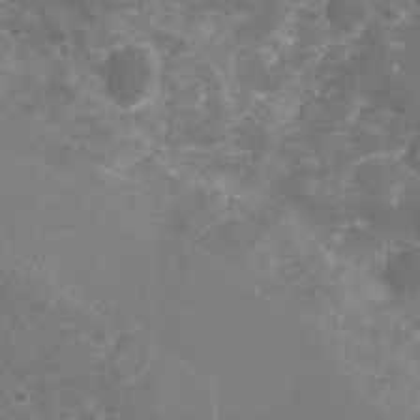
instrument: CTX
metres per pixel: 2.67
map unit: Nhu
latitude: 2.1578
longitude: -15.7261
